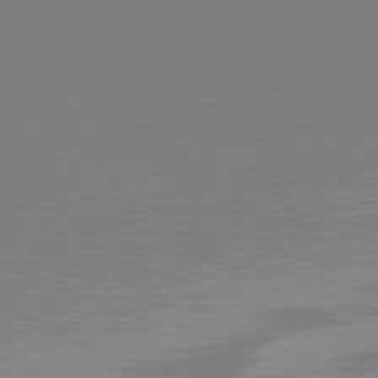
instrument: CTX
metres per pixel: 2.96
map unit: Hpe
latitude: 77.7071
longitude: -136.2523
